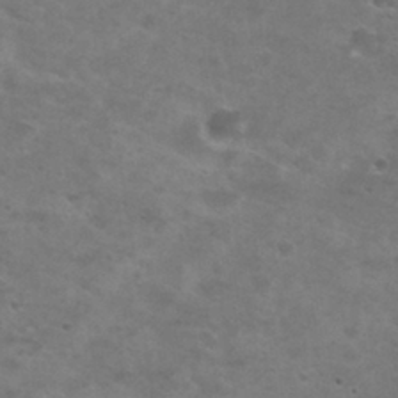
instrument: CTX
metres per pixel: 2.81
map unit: Nhu
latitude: 29.2915
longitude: -47.5749
